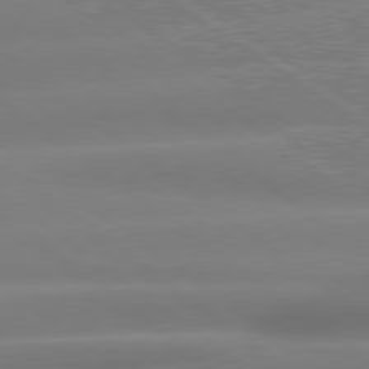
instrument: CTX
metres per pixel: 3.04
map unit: lApd
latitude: 79.2159
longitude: -133.4049
